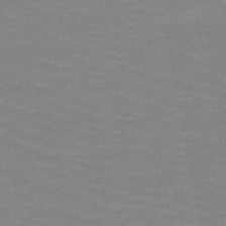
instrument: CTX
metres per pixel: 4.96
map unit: HNb
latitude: -48.3118
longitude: -48.5546
